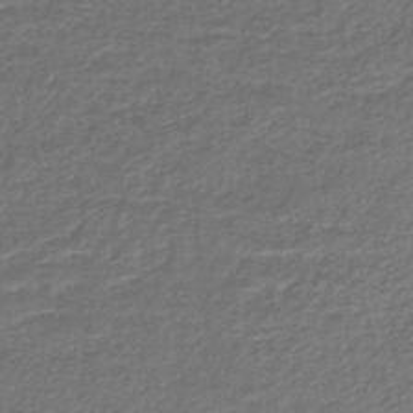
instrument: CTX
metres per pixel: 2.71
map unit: lHb
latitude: -43.5399
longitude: 70.6141
